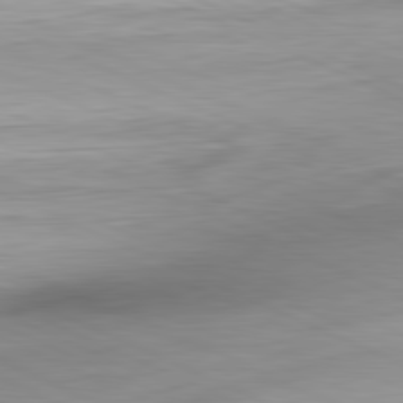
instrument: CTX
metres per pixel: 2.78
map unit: Ap
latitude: -82.1606
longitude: -76.9324
